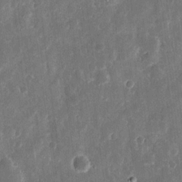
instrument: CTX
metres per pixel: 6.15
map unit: eHh
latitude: 11.7261
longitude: -72.8569
